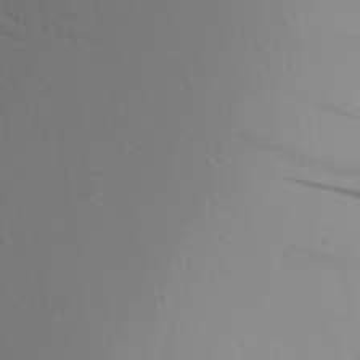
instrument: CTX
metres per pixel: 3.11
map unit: Aa
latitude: 15.5938
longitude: -143.7828
